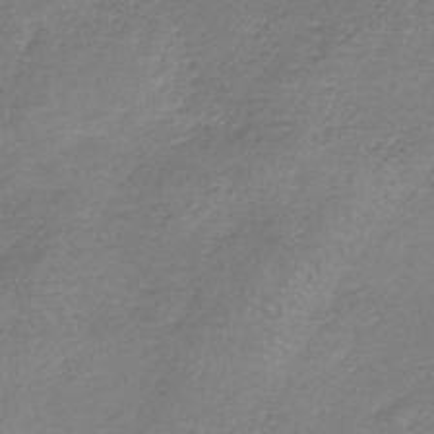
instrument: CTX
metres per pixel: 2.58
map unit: HNb
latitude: -34.8786
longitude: 55.7289
